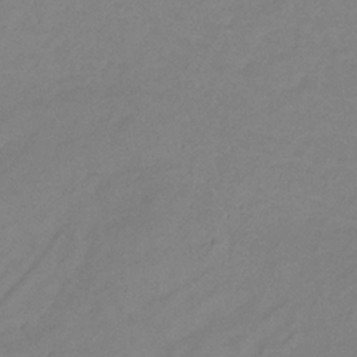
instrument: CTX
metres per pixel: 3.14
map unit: lHb
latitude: -34.2928
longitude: 66.5385
